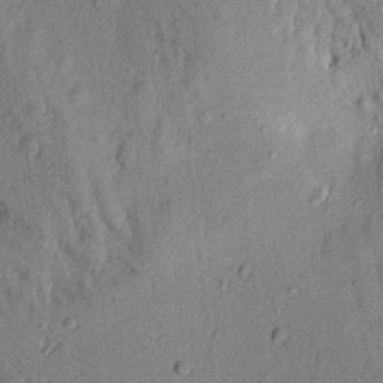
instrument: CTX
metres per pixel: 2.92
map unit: Aa
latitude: 17.0647
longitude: -147.3104
